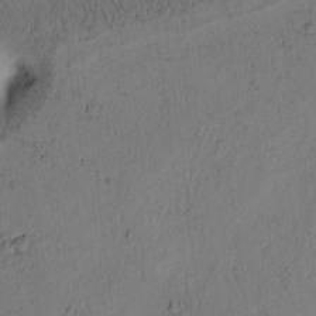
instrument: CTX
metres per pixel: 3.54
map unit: Htu
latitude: -1.2565
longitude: 170.1984
